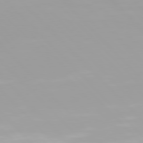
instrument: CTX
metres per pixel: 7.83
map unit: Hpe
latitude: 77.3859
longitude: -172.3467
